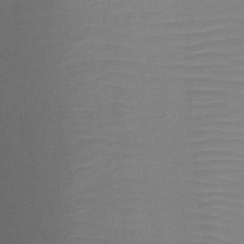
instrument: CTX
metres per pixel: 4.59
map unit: Ht
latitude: -15.1998
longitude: -53.5560
